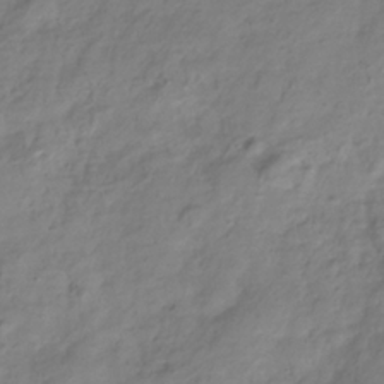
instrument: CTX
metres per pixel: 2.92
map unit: Hve
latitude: -32.8408
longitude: 90.2929
